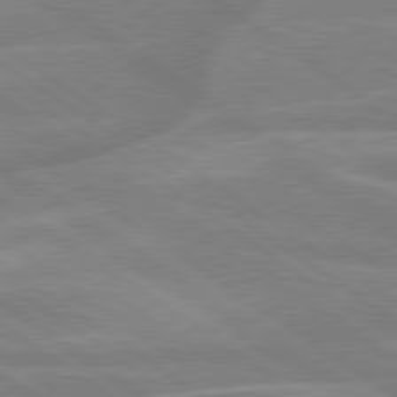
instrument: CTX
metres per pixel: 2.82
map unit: lApd
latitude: 79.4805
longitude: -122.0444
